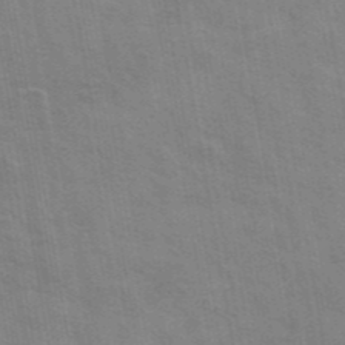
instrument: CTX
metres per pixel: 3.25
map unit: eAb
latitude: 42.5735
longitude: 107.7667
